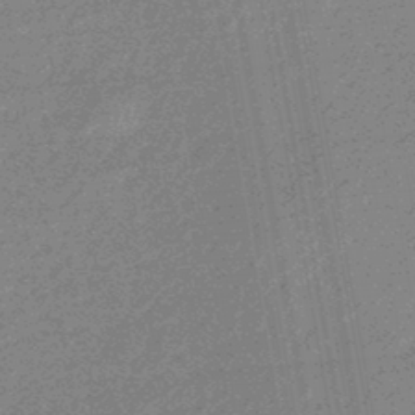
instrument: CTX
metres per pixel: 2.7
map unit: eHb
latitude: -44.4062
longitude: 88.8219
